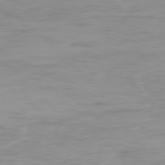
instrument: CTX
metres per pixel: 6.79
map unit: Ap
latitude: -79.7855
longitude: -76.9702
